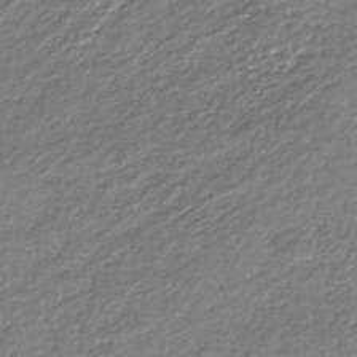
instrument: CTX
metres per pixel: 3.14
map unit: HNhu
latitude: -46.5762
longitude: 103.0864
